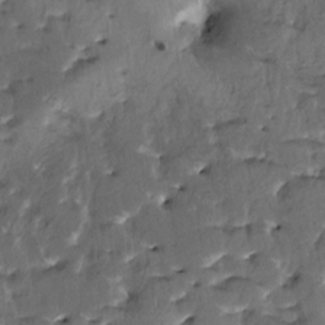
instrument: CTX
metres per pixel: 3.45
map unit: HNhu
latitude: 4.6679
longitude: 9.5588
